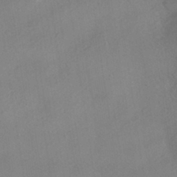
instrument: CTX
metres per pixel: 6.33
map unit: HNhu
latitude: -40.6896
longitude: 101.6343
